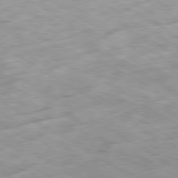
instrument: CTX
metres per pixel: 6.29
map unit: Ap
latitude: -80.4629
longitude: -72.2334
